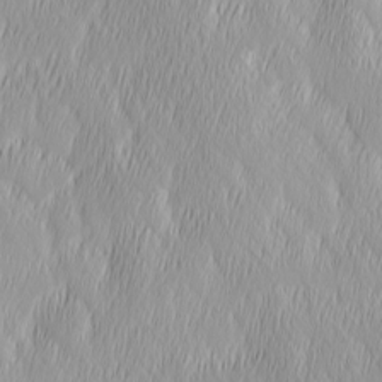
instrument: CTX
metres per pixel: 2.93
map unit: Ave
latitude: 2.4601
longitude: -113.6505
